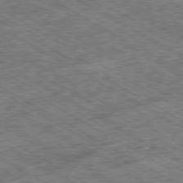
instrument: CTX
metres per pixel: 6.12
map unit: Ap
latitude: -80.2551
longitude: -79.5560
